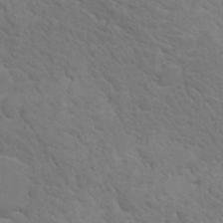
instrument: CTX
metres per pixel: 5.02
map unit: Nhu
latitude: 17.3482
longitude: -33.3860
